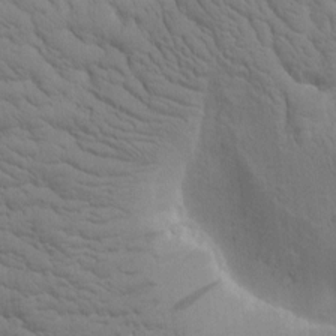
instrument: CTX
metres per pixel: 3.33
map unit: Htu
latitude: -1.1620
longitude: 174.2928
